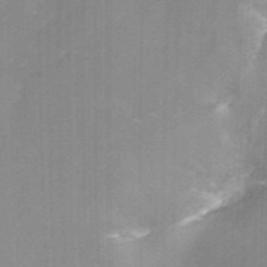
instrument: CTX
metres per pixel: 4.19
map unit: Nhu
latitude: -12.7652
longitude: -66.3845
